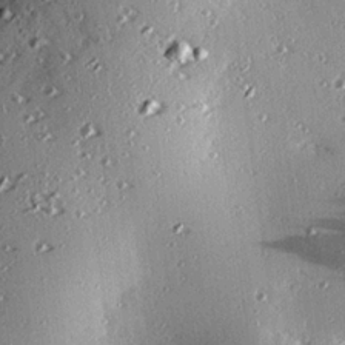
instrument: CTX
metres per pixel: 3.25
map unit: eHh
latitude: 23.0458
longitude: -89.6694
